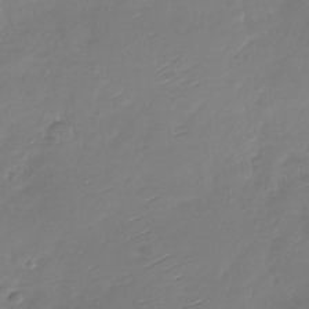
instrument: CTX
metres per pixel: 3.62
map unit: Nhu
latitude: -28.5763
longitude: -60.3845
